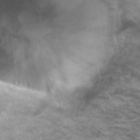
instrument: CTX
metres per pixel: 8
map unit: Hto
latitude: 36.6869
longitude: -43.1970
